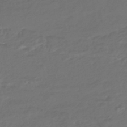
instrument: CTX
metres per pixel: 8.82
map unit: eHb
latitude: -43.6154
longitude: 86.6141
